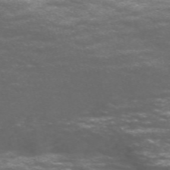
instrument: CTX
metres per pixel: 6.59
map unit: Nve
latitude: -58.7841
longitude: 57.1620
